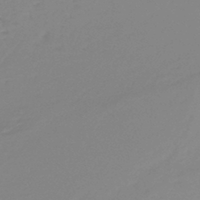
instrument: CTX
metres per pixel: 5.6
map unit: HNb
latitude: -45.1053
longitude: 54.8408
